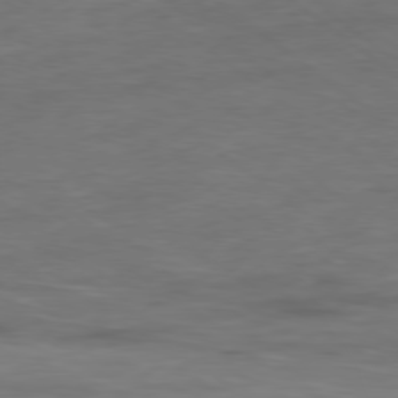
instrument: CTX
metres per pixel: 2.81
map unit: Ap
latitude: -79.2187
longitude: -78.1011
